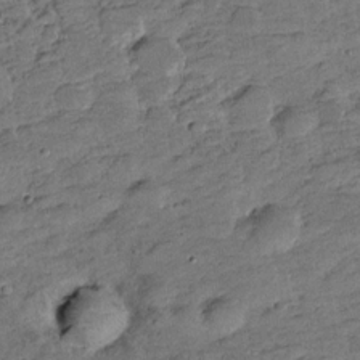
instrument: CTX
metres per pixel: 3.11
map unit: Hve
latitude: -27.6533
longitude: 92.1606
